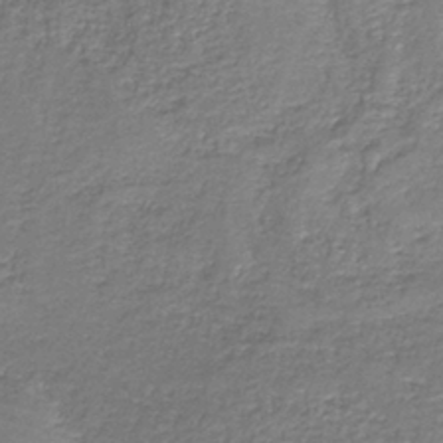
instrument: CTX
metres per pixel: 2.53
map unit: eAb
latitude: -36.4062
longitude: 52.2928
